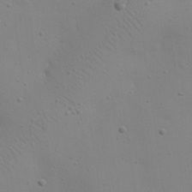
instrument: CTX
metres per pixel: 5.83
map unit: eHh
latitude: 24.6490
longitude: -69.8017
